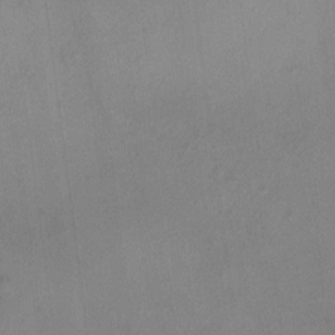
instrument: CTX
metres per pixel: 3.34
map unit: HNhu
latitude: 5.3293
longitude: 9.3887
